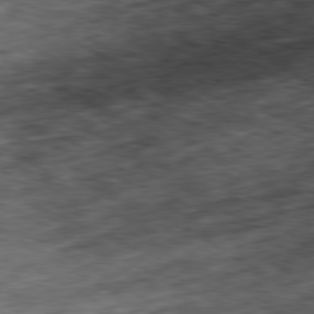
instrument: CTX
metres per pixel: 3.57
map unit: Hpe
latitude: -80.4062
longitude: 23.0487
